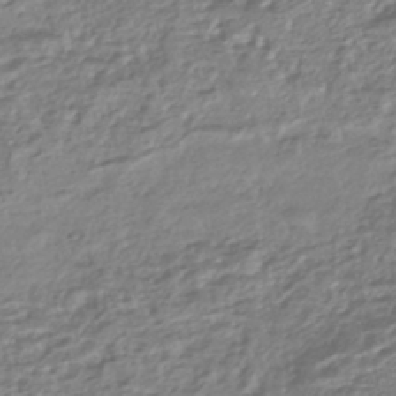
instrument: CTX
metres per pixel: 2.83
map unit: HNhu
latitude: -44.5763
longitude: 97.0487
